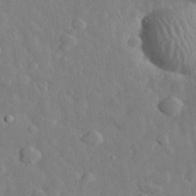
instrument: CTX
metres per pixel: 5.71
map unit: lHvf
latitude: 32.8758
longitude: -85.6505
